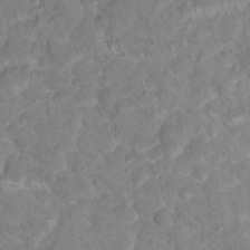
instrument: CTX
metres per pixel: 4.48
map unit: Nhu
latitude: 17.5182
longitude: -31.9151
